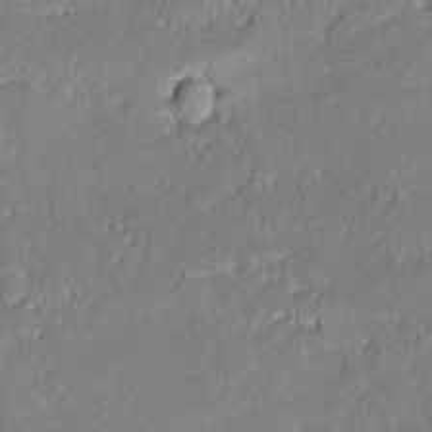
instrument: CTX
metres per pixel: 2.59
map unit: lAvf
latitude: -0.6141
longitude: -106.9703
